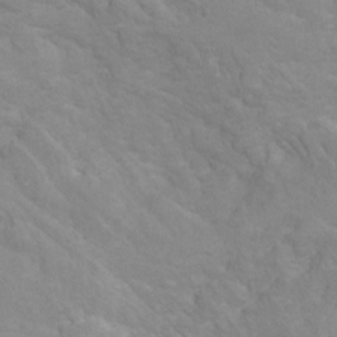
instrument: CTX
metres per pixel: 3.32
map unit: Hto
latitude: 6.8380
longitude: -35.8394
